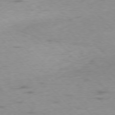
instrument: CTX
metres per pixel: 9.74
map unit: Ap
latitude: -76.6707
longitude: -65.3293
